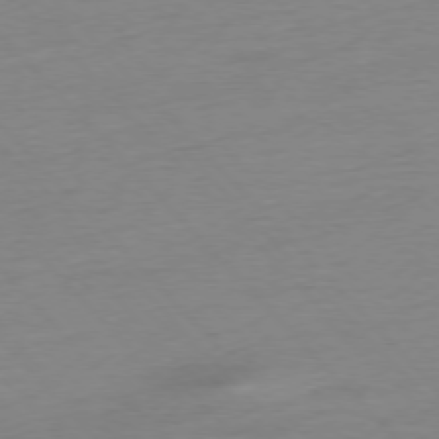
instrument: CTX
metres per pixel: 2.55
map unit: Hpe
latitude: -76.7463
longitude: -14.3468
